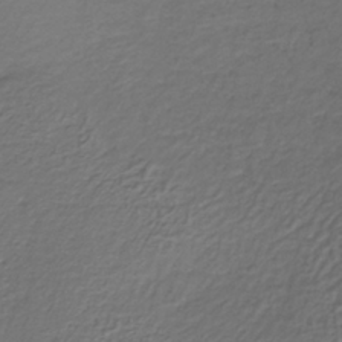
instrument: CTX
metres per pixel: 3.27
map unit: lHb
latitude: -35.6911
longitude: 61.2376
